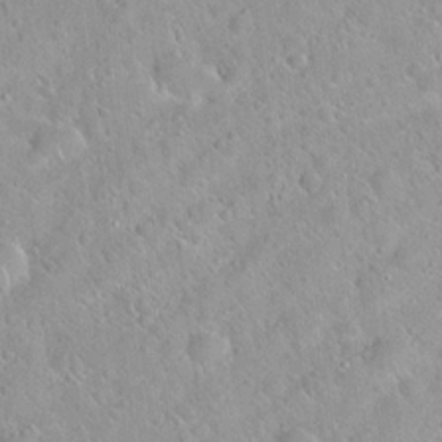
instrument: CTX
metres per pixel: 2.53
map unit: Hto
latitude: 20.4223
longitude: -53.0837
